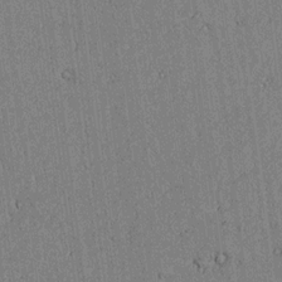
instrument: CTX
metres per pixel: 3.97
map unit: lAvf
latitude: 5.8772
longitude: 169.4076
